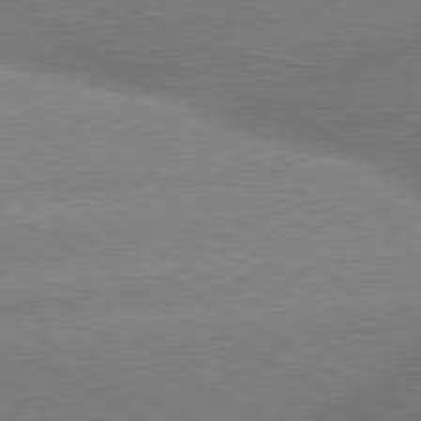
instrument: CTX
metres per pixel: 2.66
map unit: lApd
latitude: 80.0822
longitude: -155.8205
